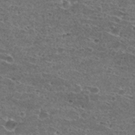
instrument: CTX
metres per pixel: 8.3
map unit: Nhu
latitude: 29.8394
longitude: -48.4979
